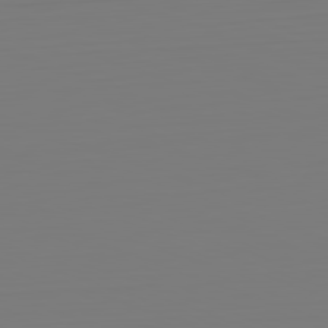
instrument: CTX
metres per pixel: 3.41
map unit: Hpe
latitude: -82.5574
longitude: 8.8030
